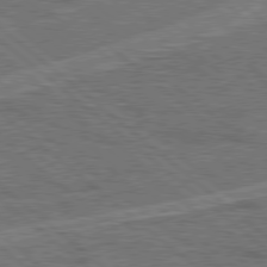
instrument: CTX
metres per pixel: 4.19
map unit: Hpe
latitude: 78.3279
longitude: -158.1011
